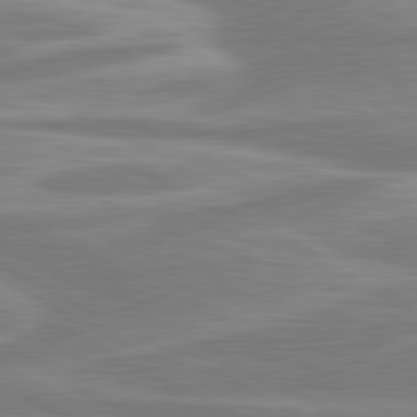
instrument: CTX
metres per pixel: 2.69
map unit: lApd
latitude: 80.5924
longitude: -173.8772
